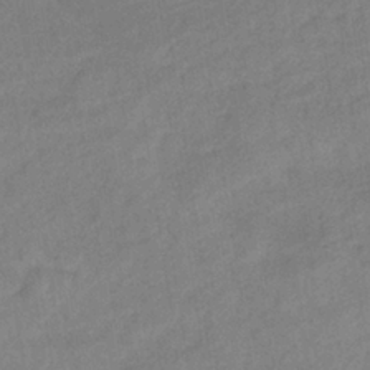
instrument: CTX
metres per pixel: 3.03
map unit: lHb
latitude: -36.5762
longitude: 72.1606
